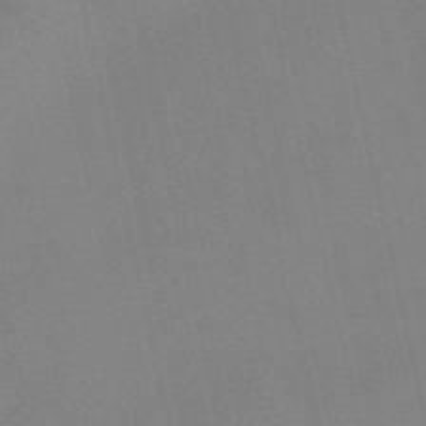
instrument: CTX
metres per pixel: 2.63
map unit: Nve
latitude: -57.6344
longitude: 62.8975
